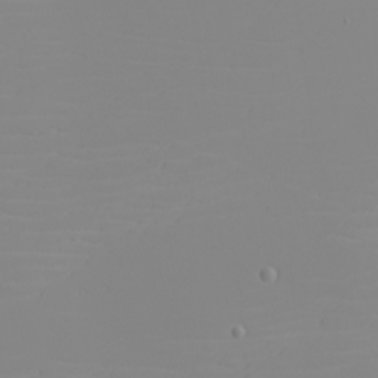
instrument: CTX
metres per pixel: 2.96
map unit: eHh
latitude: -5.7855
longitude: -85.4427
